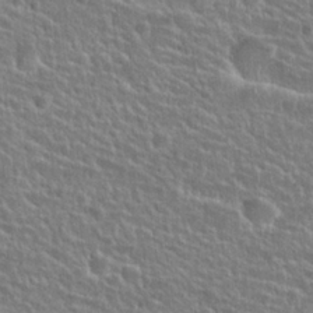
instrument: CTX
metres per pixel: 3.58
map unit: Hto
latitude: 24.9891
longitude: -50.5545
